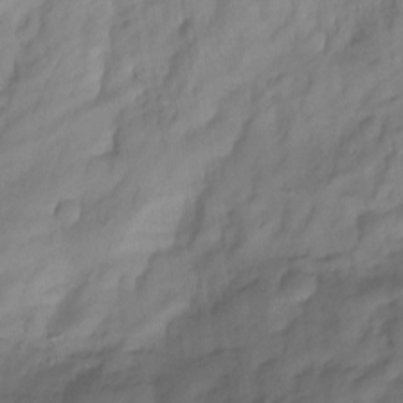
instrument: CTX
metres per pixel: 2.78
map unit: Nhu
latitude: -13.0298
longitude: -59.2915
